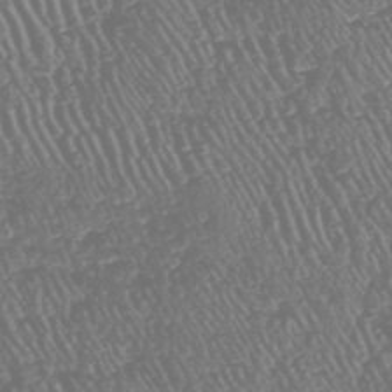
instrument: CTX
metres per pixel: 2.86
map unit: HNhu
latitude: -47.7666
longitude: 29.0487
